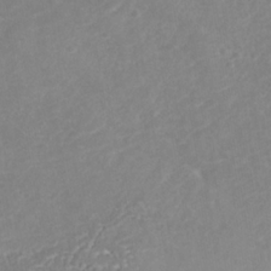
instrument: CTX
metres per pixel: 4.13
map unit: Nhu
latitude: -38.6519
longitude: -85.8395
